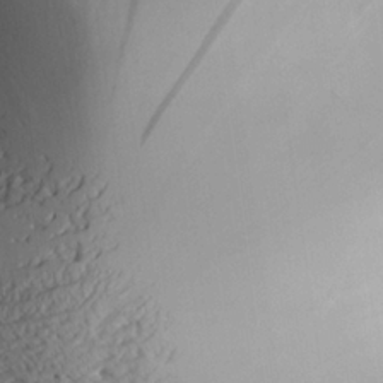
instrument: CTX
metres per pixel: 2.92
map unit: Aa
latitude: 25.7071
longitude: -129.4237
